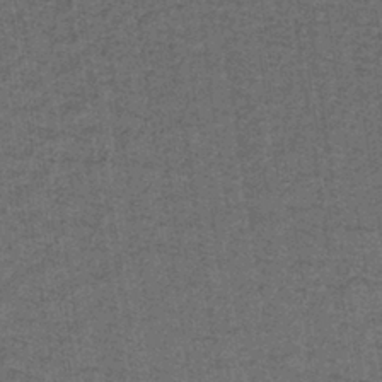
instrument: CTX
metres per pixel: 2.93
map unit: lHb
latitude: -40.6518
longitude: 62.5951
